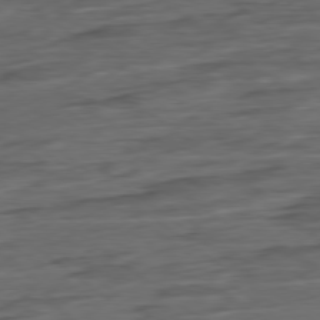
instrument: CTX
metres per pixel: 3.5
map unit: Hpe
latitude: -79.2187
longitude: -19.6316
